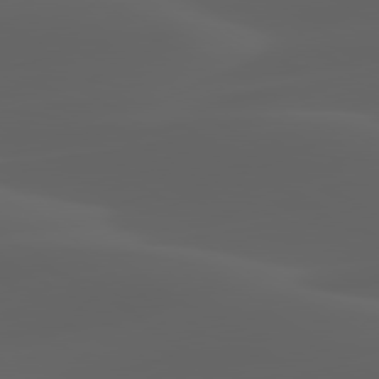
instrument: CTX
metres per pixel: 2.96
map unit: lApd
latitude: 80.1956
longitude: -93.0080
